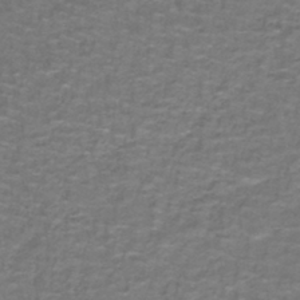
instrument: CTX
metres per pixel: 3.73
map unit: lHb
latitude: -42.3873
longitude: 55.4643
